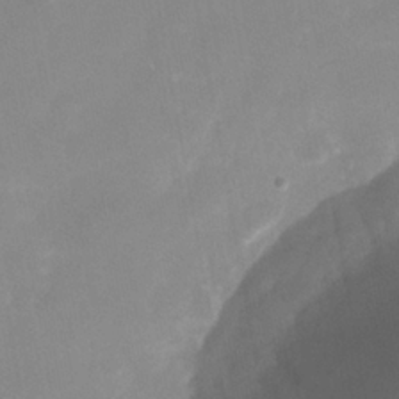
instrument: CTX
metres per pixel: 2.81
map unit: Nhu
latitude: -25.3887
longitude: -70.3089
